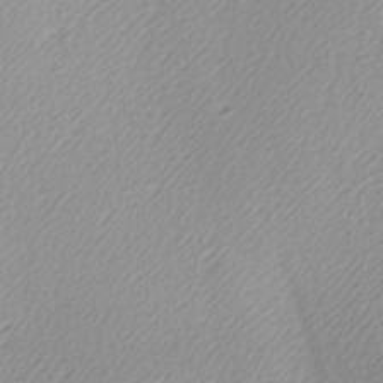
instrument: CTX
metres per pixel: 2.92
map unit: lAa
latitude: -5.8044
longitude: -122.2145
